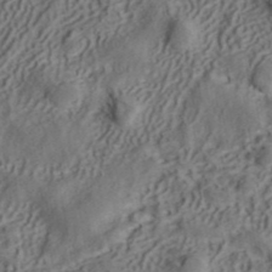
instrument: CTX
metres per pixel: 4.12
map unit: ANa
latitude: 41.7260
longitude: 34.7085
